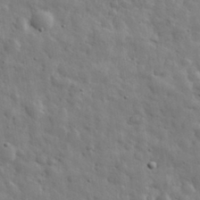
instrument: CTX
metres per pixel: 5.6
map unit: eHh
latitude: 31.5938
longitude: -73.7450
